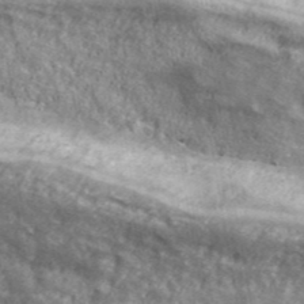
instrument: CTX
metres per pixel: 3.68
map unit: eHh
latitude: 43.8017
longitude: -88.8380
